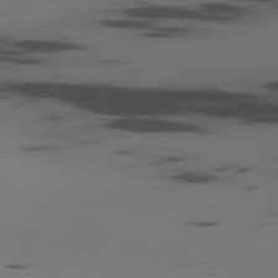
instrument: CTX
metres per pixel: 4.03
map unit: Ap
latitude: -79.2942
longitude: -62.2523
